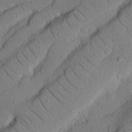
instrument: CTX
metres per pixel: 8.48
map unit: Nhu
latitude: 22.5546
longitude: -74.6113
